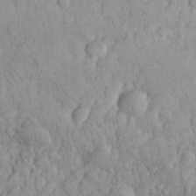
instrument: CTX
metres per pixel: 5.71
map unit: eHh
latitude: 32.4601
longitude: -65.0458
